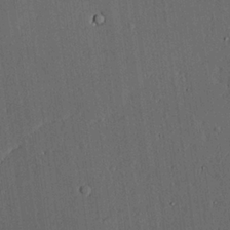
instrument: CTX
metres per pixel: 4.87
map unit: lAvf
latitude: 24.7624
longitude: -111.2159
